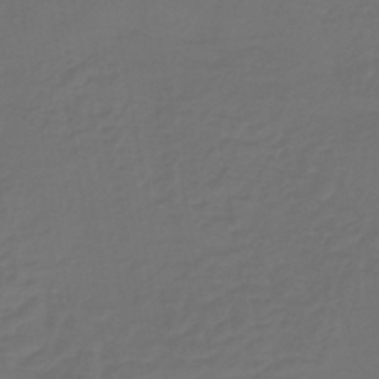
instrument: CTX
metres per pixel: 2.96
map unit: lHb
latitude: -43.4265
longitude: 66.0661
